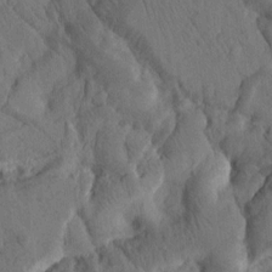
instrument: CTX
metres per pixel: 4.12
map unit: Htu
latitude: 2.1766
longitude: 179.2376
